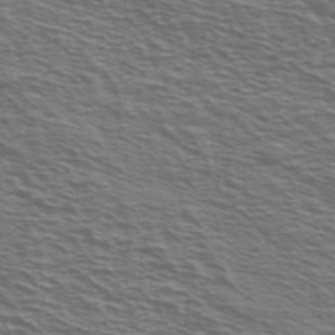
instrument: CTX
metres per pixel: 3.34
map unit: Ave
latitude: 38.2711
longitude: -109.6316
